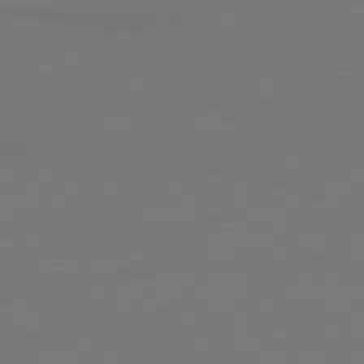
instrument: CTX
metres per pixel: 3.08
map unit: Ap
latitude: -79.7477
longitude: -82.7246
